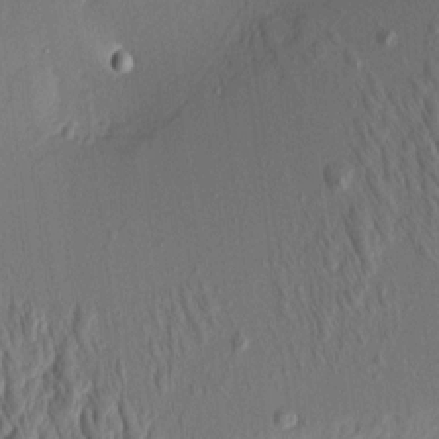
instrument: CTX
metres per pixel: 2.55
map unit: Aa
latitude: 9.0270
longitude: -130.8758
